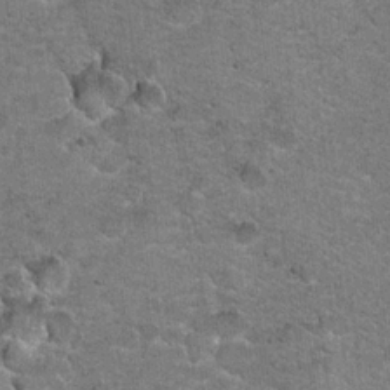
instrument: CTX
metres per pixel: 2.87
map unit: Hto
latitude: 20.5924
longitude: -48.6679
